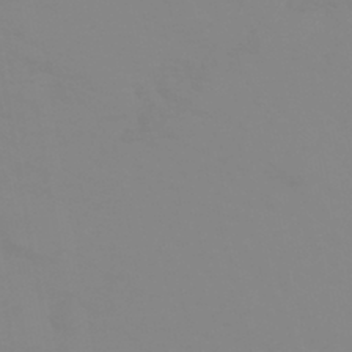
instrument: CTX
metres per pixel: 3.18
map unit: HNhu
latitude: -45.2187
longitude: 90.2362
